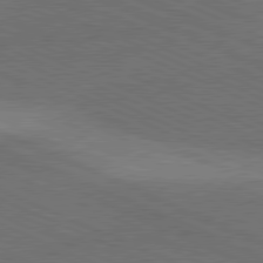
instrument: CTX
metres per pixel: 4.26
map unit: lApd
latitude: 80.3845
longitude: -84.2523
